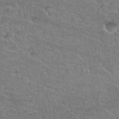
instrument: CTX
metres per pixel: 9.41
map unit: Hto
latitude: 35.8961
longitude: -44.7435
